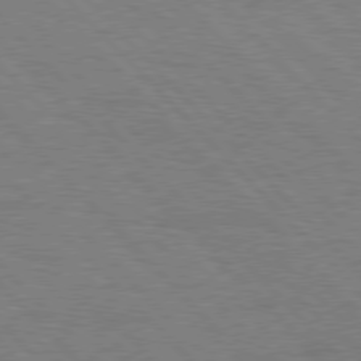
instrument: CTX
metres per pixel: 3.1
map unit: Hpe
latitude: 77.4804
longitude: -154.0633
